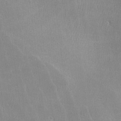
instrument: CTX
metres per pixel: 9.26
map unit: lHvf
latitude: -12.5763
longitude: -100.9136
